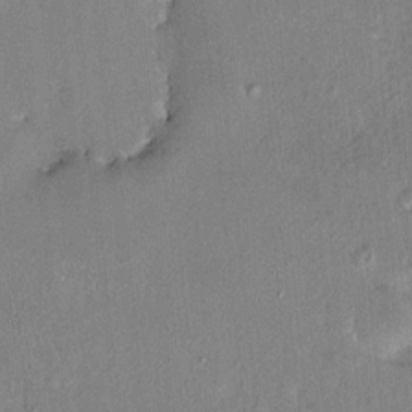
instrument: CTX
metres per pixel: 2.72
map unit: HNhu
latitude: 7.2915
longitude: 5.0675
